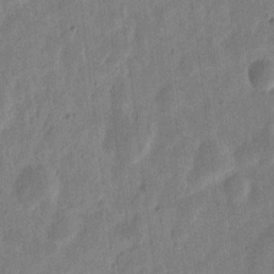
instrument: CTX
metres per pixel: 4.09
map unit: eHh
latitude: 7.7261
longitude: -71.2537
